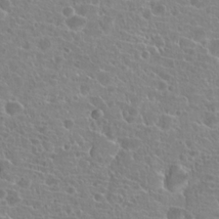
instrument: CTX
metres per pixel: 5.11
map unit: Hto
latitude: 20.6302
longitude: -40.7435
